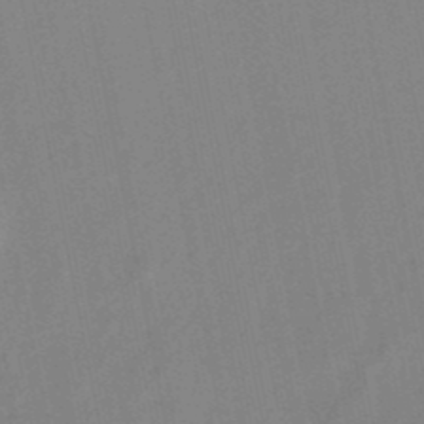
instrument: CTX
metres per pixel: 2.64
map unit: lHb
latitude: -49.1242
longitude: 72.1228
